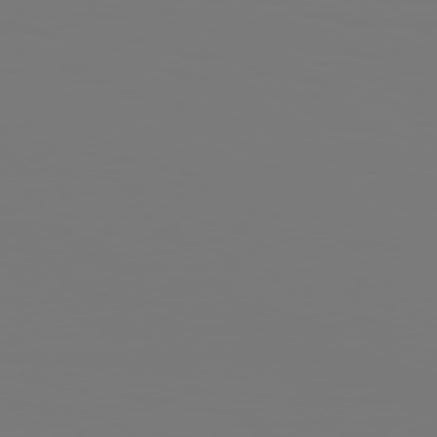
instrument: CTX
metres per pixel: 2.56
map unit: Hpe
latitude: 76.5356
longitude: -136.5735
